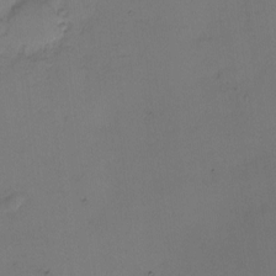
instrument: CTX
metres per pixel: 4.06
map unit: eHh
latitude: -1.9179
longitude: -74.0633
